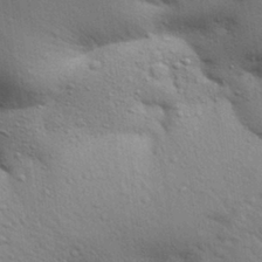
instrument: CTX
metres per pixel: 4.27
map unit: Aa
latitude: 30.2523
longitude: -147.5749
